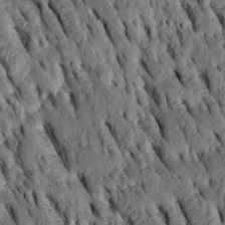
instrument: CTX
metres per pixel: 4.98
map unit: Htu
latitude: -2.9541
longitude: 151.2753
